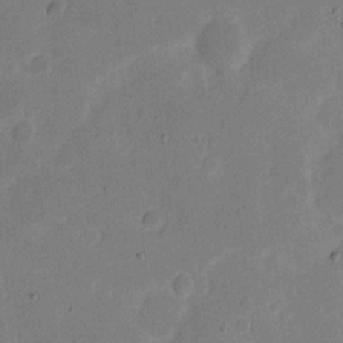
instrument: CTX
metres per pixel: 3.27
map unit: eHh
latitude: 6.5546
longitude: -66.9324
